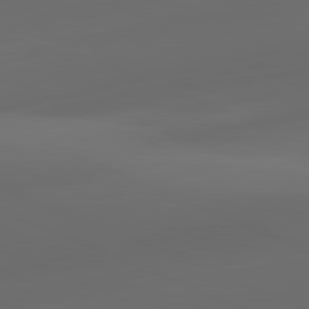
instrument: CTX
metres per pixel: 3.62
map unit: lApd
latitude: 81.0836
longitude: -83.2537
